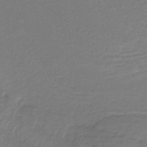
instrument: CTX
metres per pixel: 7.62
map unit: lHb
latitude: -34.2928
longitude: 64.3873
